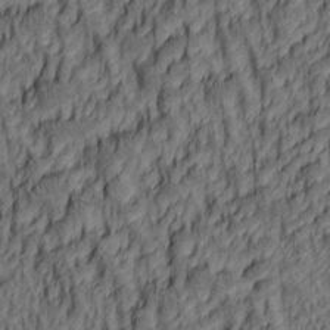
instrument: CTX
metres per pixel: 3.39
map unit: lAa
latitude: 5.0647
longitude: -115.0647
